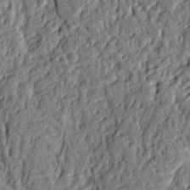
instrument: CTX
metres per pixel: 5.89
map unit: Ht
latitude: 9.3671
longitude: -78.1767
